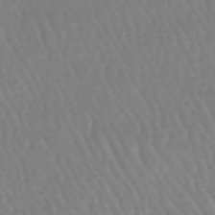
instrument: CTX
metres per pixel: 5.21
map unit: lHb
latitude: -46.0472
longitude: 78.8786
